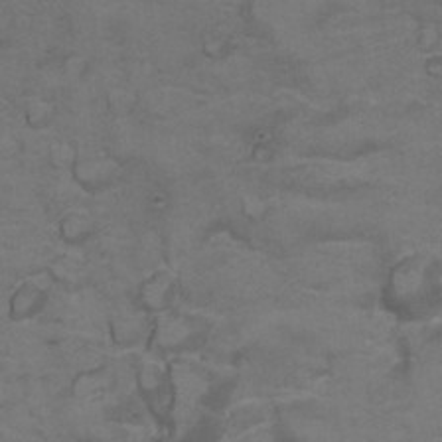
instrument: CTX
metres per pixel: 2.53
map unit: Nhu
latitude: 25.9717
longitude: -53.7450
